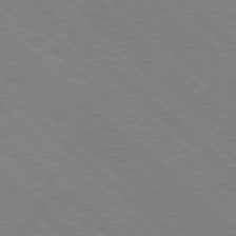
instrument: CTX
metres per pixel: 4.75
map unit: Hpe
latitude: 78.0444
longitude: -159.1781
